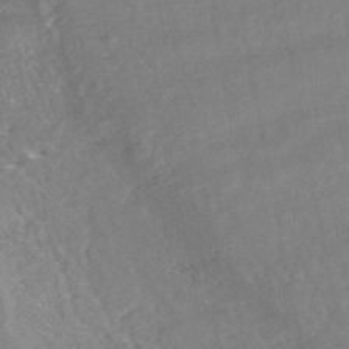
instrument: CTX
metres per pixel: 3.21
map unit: HNhu
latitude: -47.5588
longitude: 102.9353
